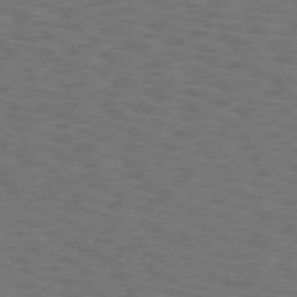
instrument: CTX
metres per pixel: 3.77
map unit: Hpe
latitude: 75.7828
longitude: -134.2144
